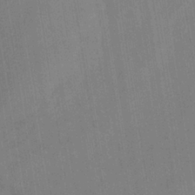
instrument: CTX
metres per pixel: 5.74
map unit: eHb
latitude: -35.1998
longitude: 73.8989
